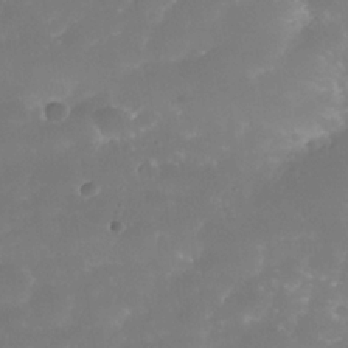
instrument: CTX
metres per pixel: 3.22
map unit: Nhe
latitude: -34.8597
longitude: -145.4993
